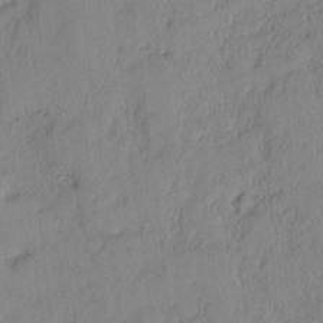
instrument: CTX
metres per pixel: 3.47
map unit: lAvf
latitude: -1.8045
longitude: -105.4805
